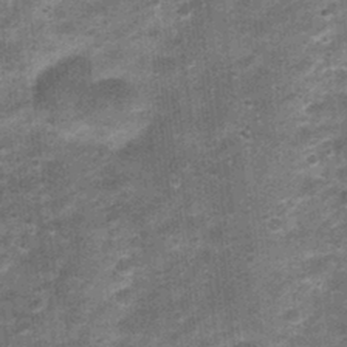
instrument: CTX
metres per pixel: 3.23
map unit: Nhu
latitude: 0.8569
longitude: -17.1781
